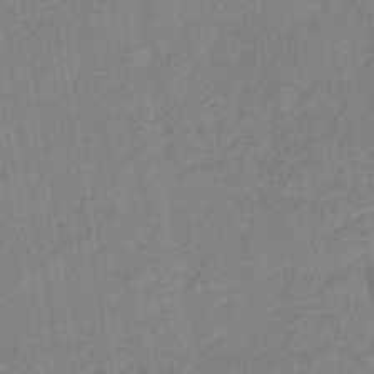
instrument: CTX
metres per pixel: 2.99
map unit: lHb
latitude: -41.2565
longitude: 60.9920
